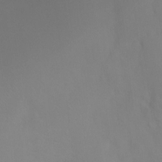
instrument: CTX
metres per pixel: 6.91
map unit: Ht
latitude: -0.3685
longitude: -35.1970
